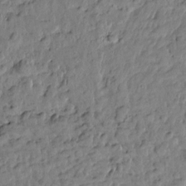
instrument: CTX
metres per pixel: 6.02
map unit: Htu
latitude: 1.2159
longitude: -179.4238
